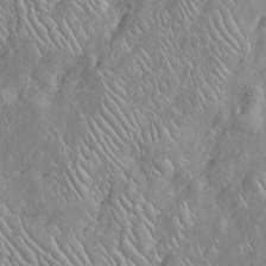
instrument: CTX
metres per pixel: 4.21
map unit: Htu
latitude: -6.7085
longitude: 153.5777
